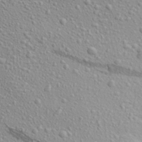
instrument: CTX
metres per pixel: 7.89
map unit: Aa
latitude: 23.1214
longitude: -143.8017
